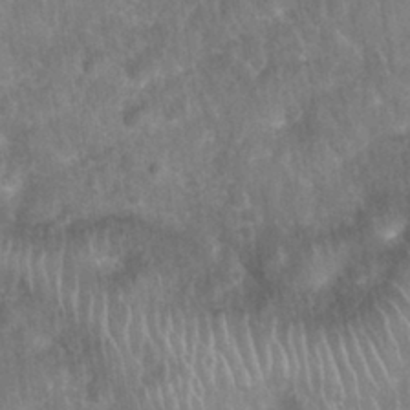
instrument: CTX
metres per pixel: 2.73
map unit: Nhu
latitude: 27.7072
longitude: -64.0255
